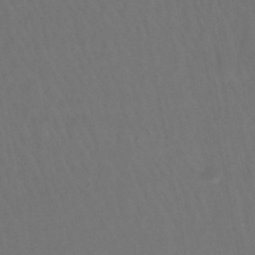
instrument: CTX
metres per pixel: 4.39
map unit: lHb
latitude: -47.7477
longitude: 74.1795
